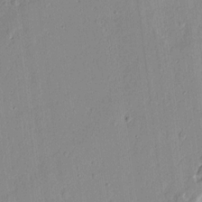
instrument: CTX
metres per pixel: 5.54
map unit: Ave
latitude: 13.4804
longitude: -132.1767
